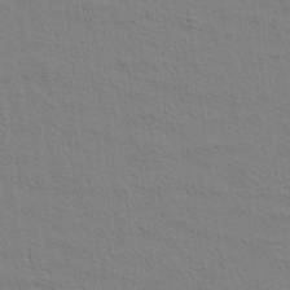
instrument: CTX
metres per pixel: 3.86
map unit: Aa
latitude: 21.1403
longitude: -140.5167
